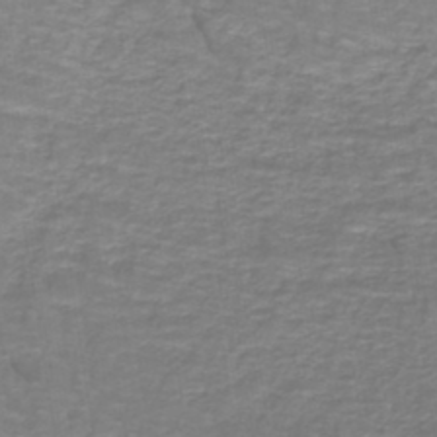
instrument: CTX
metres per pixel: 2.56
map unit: lHb
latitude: -42.0472
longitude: 55.2565
